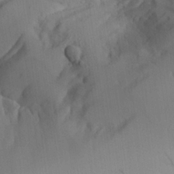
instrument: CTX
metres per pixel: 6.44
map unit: Aa
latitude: 25.1781
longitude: -132.6113
